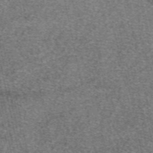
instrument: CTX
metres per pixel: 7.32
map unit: eAb
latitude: 48.1578
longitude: 104.9164
